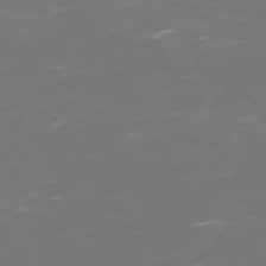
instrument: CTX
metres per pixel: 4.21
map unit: Hpe
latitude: 72.5546
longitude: -126.0822
